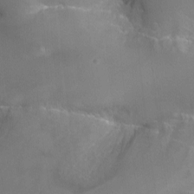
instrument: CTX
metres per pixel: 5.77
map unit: Nhu
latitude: -13.0298
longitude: -65.6505
